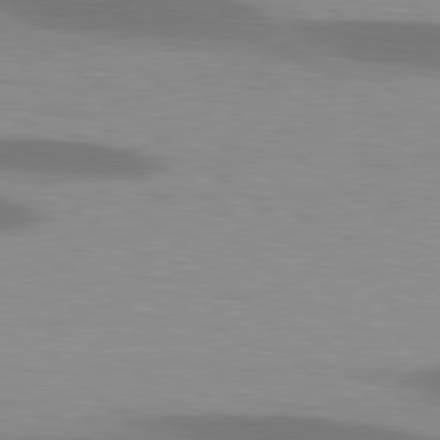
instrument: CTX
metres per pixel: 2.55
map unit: lApd
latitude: 79.1026
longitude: -47.7261
